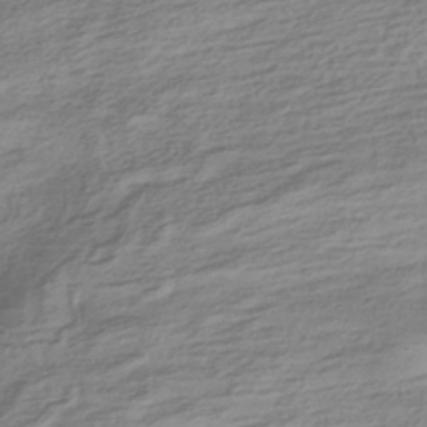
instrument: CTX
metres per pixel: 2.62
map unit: HNhu
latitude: -41.6344
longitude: 99.3887
